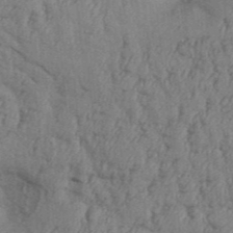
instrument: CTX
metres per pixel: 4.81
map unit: Aa
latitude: 32.7057
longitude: -135.2159
